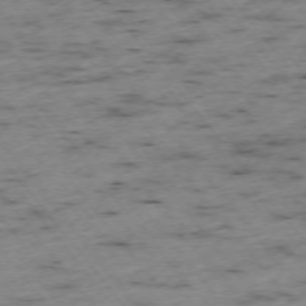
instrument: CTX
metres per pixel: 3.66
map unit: Ap
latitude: -73.7477
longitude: -73.4616
